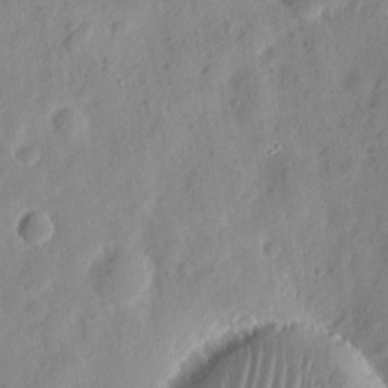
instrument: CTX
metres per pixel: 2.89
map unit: eHh
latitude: 9.1025
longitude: -74.4223
